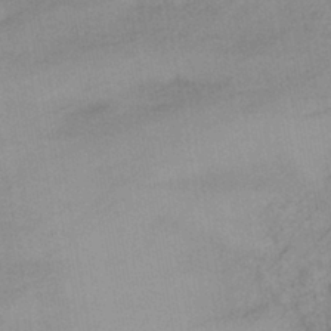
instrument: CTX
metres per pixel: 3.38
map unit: eHb
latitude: -40.5951
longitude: 83.8800
